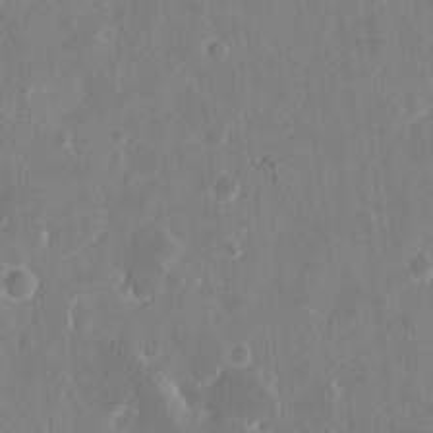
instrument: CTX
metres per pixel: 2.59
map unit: eHh
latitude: 9.6694
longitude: -69.0459
